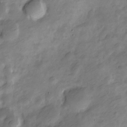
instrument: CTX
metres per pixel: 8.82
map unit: Nve
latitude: -24.8597
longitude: 106.8975
